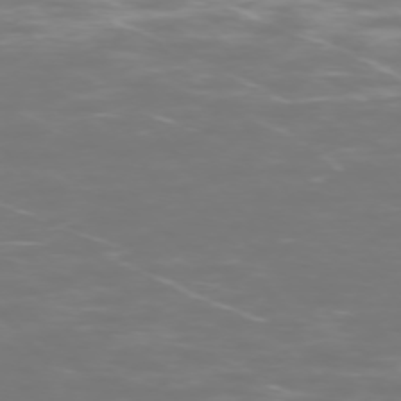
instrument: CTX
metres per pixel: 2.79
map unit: Ap
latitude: -75.0487
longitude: -76.7435
